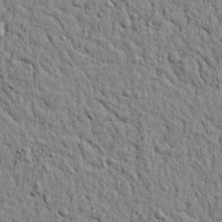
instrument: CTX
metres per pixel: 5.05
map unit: lAvf
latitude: 6.8569
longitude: 167.1431
